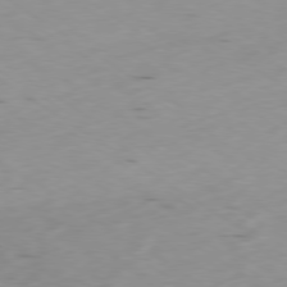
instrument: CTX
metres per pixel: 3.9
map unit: Ap
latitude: -79.4643
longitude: -72.0444
